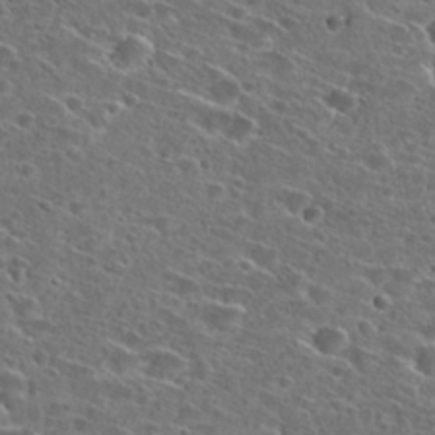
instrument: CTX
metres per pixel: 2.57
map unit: Hto
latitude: 26.8380
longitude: -46.4790
